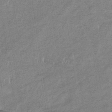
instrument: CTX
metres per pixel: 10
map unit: lHb
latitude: -34.6707
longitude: 68.5951
